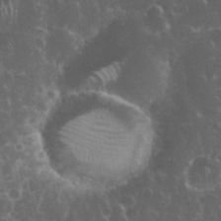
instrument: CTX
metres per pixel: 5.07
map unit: eHh
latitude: 33.9528
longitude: -61.9906
